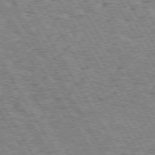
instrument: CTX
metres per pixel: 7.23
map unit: Hpe
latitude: 73.2537
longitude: -142.4790
